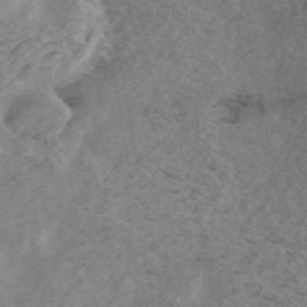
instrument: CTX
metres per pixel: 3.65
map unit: ANa
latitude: 44.8191
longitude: 24.8786
